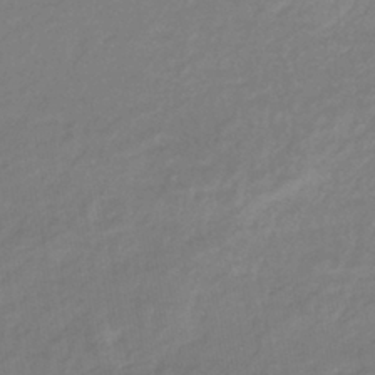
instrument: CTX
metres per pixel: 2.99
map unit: eHb
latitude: -40.4818
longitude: 81.2943
